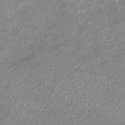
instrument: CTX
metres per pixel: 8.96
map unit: eHb
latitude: -36.1605
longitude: 74.4062
